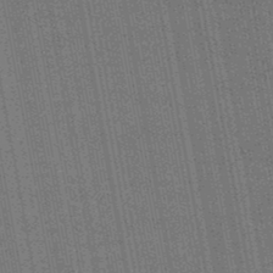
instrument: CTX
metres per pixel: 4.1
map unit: HNb
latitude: -47.5210
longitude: -46.6491
